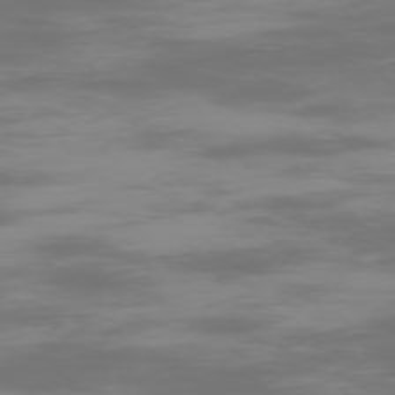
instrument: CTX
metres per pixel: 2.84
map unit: Ap
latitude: -76.5196
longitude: -74.8758
